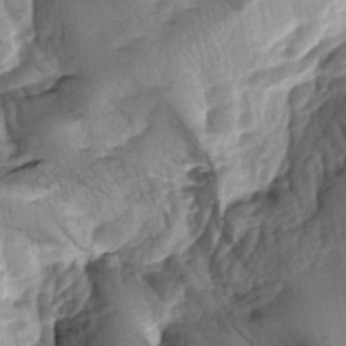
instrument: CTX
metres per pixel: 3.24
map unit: lAa
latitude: -6.7841
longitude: -126.3278
